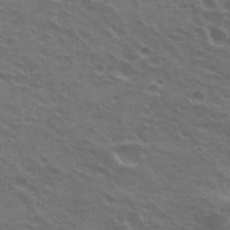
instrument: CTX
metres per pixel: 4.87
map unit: Hto
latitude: 22.8191
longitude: -31.0270
